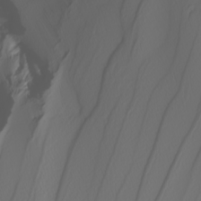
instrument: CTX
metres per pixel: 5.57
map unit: Nhu
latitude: -4.6140
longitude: -94.1389
